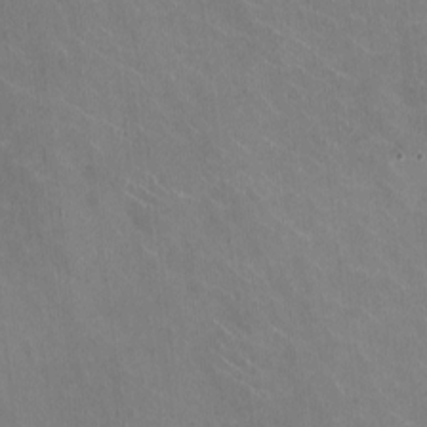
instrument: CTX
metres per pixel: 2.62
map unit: HNhu
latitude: -0.9542
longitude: -2.7435
